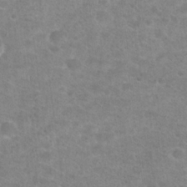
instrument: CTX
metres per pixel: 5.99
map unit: Hto
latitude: 24.9135
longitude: -48.1767
